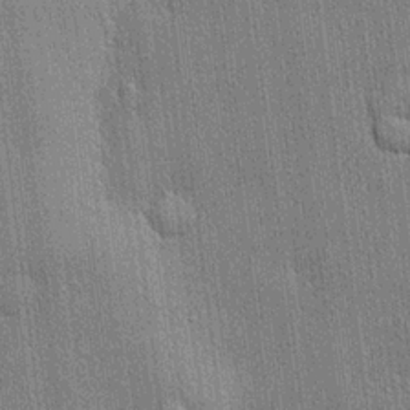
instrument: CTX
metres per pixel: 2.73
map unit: lHvf
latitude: 20.4412
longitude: 141.6722
